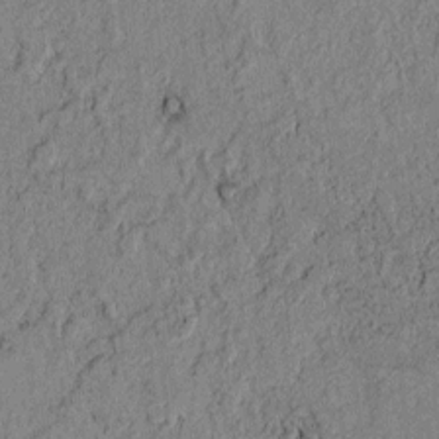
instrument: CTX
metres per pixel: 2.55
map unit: lAvf
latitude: 3.9150
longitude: 158.0849
